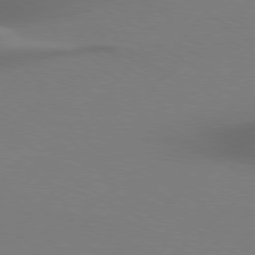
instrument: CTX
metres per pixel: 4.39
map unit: Hpe
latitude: 76.2900
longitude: -132.3278
